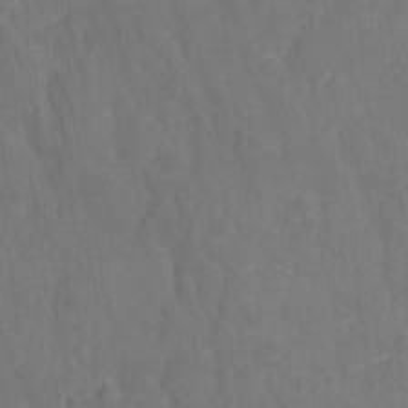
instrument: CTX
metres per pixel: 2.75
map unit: Hto
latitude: -1.6155
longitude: -34.7246
